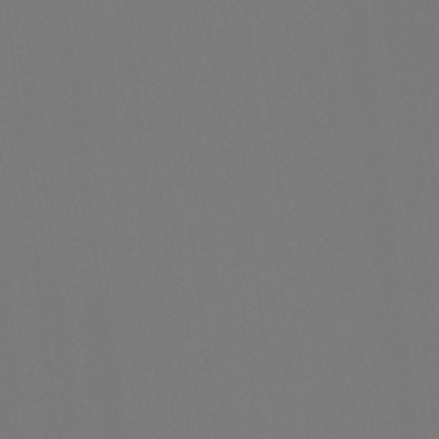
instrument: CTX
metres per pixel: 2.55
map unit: Htu
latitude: -12.5007
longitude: -70.2333
